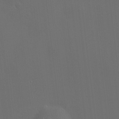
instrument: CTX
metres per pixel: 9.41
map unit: HNhu
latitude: 10.4601
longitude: 10.3117
